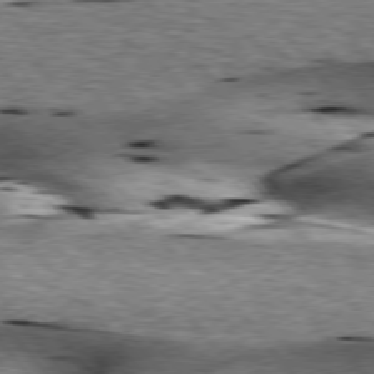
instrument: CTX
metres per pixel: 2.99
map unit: lApd
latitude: 76.3845
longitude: -60.4034
